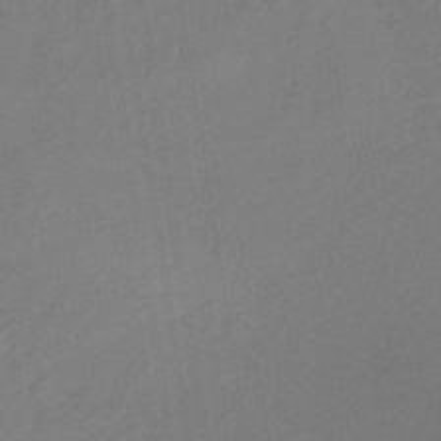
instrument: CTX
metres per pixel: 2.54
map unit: lHb
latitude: -35.2754
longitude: 67.6722
